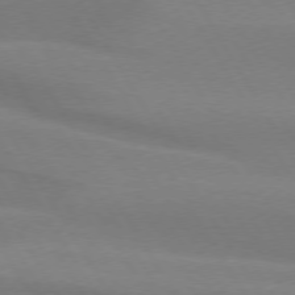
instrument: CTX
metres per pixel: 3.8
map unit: lApd
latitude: 74.7435
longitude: -65.8583
